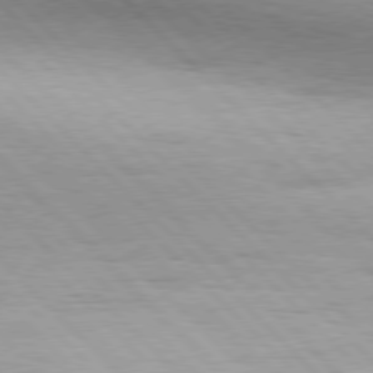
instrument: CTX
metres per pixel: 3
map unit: Hpe
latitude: 77.2915
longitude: -126.9514
